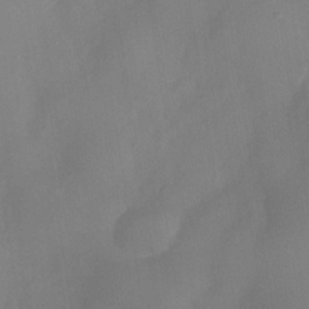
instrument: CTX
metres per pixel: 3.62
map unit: Nhe
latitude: -36.9919
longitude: -112.6112
